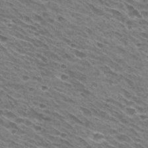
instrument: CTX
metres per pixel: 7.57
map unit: Hto
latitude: 30.3657
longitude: -45.3292
